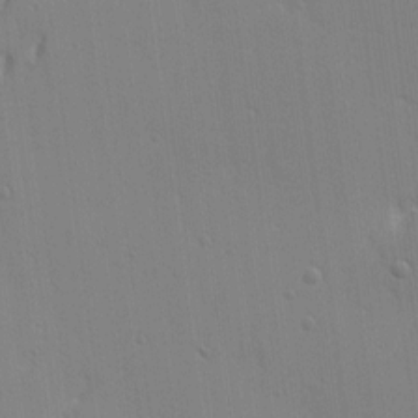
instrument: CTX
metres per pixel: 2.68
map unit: Ave
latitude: 12.6302
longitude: -101.1970
